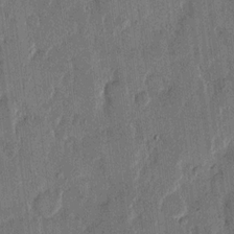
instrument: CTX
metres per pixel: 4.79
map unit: eHh
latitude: 14.1767
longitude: -68.5924
